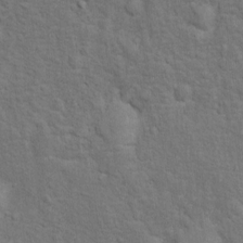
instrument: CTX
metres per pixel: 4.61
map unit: Ht
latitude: 10.9514
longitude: -39.4615
